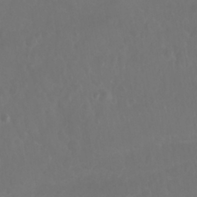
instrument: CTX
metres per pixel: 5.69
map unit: Nhu
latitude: 27.3104
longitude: -64.7246
